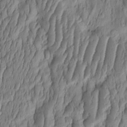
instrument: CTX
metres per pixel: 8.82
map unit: HNhu
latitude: -3.0864
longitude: 13.6911
